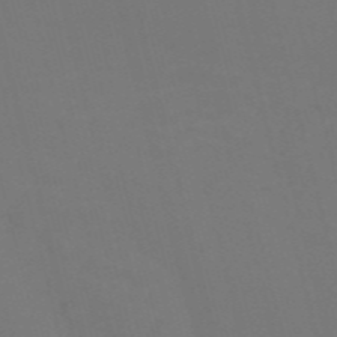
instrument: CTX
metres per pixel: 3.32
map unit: Nve
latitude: -57.6344
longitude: 51.8422
